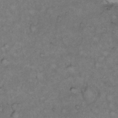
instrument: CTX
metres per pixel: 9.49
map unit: Hto
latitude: 11.7639
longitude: -60.7813
